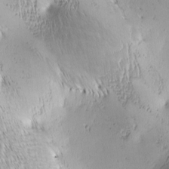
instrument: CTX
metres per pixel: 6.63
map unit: lAa
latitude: -4.6707
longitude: -120.9892
